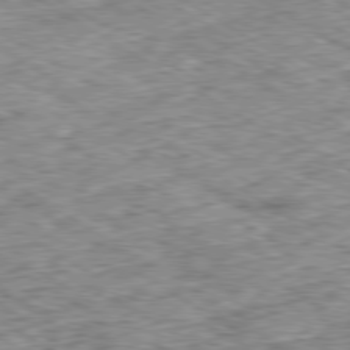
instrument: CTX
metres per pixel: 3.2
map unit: Ap
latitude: -80.1417
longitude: -49.1781
